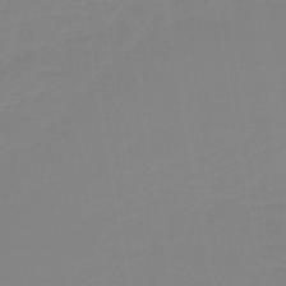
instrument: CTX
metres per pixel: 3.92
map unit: lHb
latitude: -44.0850
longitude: 60.7652
